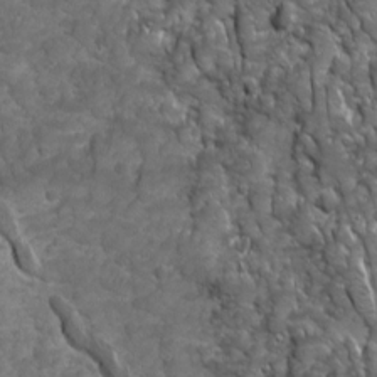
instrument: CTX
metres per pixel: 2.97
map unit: Ave
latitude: 16.3467
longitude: -133.0458
